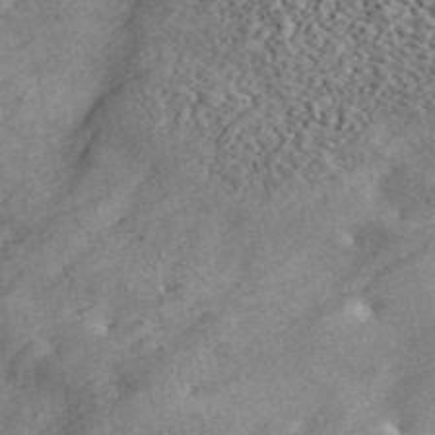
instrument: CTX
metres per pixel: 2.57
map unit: ANa
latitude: 45.7072
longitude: 45.1998
